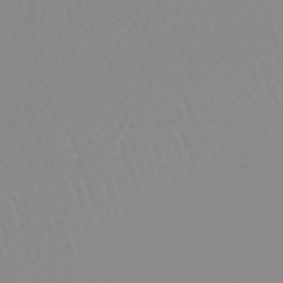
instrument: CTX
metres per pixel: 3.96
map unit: lHb
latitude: -44.1417
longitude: 79.3131
